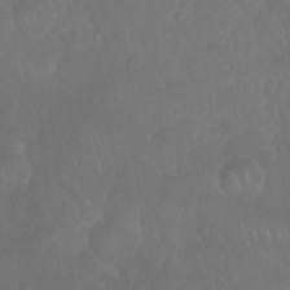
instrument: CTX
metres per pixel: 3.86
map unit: Nhu
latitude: 26.9136
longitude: -64.8002
